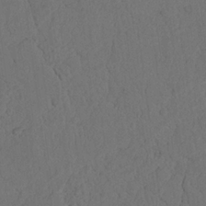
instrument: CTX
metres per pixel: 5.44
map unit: Nhu
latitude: 22.0633
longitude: -74.4412
